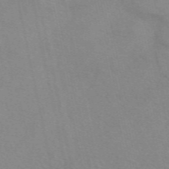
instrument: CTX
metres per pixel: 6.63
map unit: eAb
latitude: 49.4993
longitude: 106.4818
